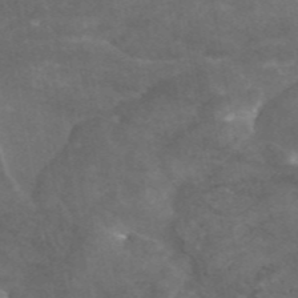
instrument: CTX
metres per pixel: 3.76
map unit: eAb
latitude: 45.7638
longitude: 115.4265
